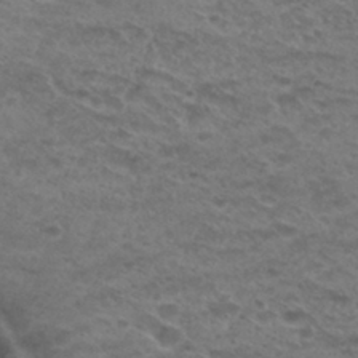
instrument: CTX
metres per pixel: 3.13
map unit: Hto
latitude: 29.9906
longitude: -48.3089
